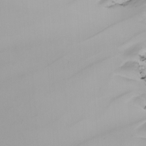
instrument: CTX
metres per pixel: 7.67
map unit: Nhu
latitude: -5.8233
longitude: -95.2348
